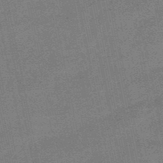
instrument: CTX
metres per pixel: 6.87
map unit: lHb
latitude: -49.1242
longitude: 79.3887
